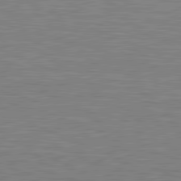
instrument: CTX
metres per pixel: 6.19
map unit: lApd
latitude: 81.3671
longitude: -171.4048
